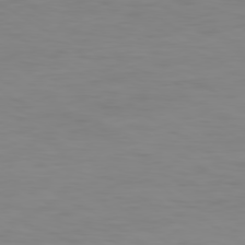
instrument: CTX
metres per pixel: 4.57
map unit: Ap
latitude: -79.5210
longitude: -78.3845
